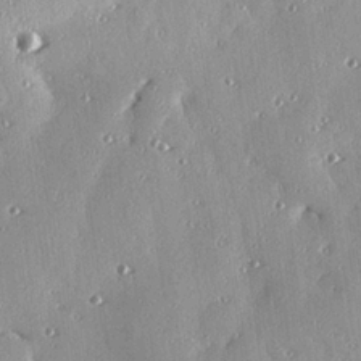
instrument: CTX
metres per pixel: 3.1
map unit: eHh
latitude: 23.9906
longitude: -89.7450
